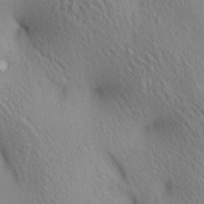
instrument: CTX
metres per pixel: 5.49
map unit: lAa
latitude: 4.6301
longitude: -117.1781
